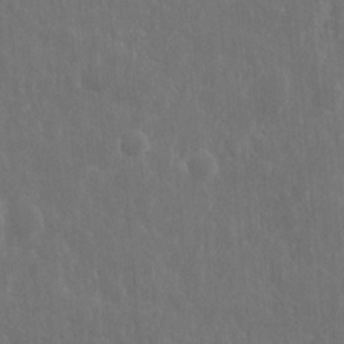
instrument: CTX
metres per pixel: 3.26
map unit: eHh
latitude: 10.5168
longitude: -72.7436
